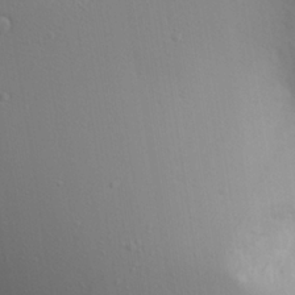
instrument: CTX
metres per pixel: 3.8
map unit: Aa
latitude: 18.4601
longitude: -142.1389
